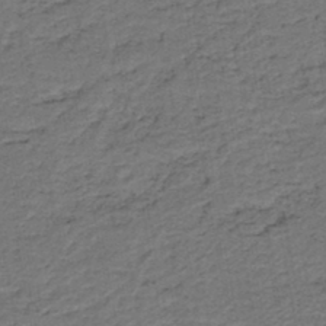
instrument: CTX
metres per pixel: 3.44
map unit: HNb
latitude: -42.8030
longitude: 51.1053
